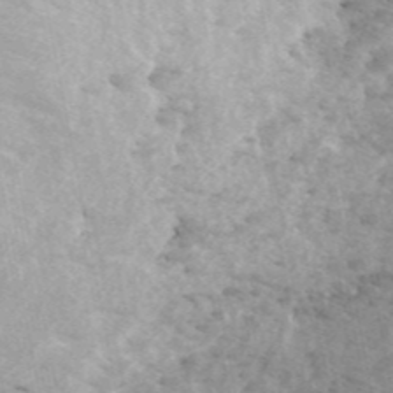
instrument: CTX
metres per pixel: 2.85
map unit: ANa
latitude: 43.7450
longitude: 30.1417
